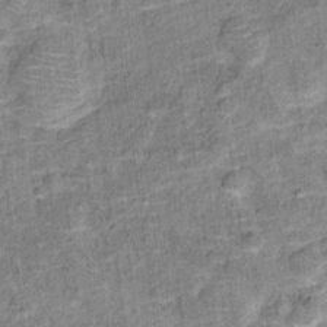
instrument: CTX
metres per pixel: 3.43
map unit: Ht
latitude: 10.1956
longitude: -39.1781
